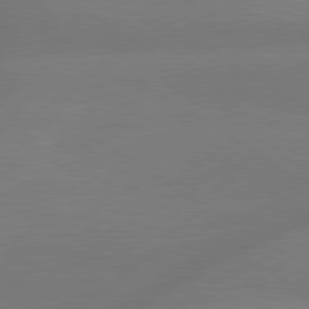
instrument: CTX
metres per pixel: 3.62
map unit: lApd
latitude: 79.5182
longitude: -150.2900
